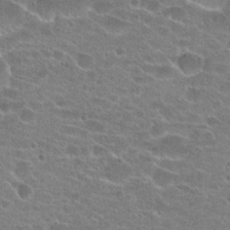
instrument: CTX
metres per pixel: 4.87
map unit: Hto
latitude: 23.2537
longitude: -43.5371
